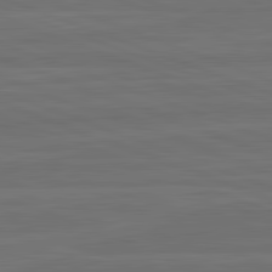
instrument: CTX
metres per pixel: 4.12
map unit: lApd
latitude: 82.5545
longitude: -179.7261
